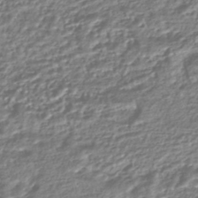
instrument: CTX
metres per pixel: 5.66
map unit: HNhu
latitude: -44.7841
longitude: 97.5399
